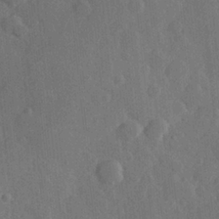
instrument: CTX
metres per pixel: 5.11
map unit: Hve
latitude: 25.2159
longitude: 149.2754
